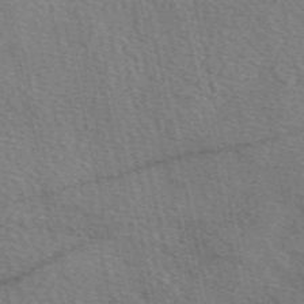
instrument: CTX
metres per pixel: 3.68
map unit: eAb
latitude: 50.6112
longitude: 113.8423
